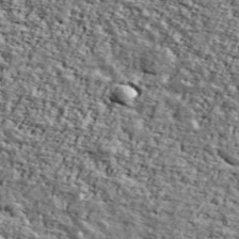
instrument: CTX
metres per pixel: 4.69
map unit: Ave
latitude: 43.5371
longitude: -110.7813
